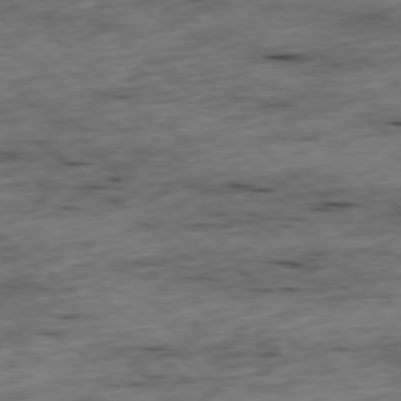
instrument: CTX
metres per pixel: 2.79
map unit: Ap
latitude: -78.5762
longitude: -91.5182
